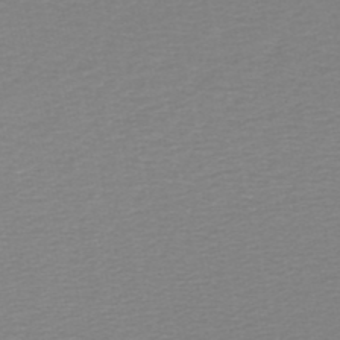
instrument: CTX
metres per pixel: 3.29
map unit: lHb
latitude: -46.9164
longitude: 64.9920
